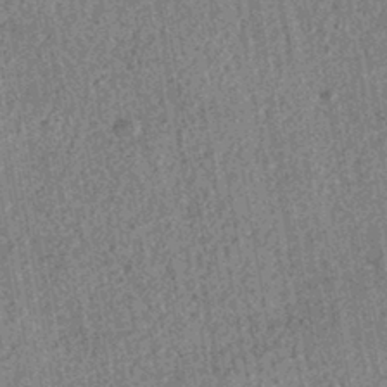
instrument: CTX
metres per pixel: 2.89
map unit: HNhu
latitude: -42.8408
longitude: 98.2739
